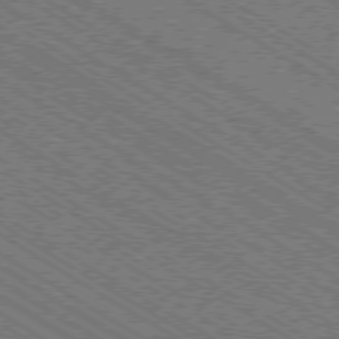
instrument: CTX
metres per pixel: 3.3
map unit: Ap
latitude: -79.2376
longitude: -78.5546
